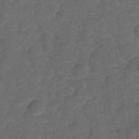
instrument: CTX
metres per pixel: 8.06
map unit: Hto
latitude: 4.6679
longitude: -31.4616
